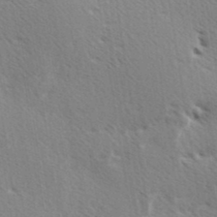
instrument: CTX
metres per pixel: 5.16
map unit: Ave
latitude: 10.1578
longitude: -107.1592
